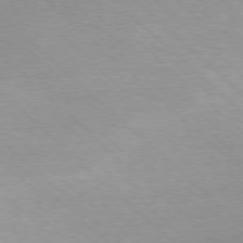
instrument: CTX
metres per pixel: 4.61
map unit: Ap
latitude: -78.0850
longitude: -62.4790
